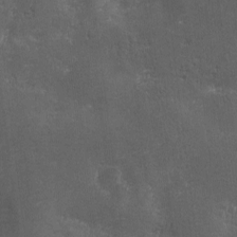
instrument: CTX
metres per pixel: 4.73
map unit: Ave
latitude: 1.9339
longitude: -111.9717
